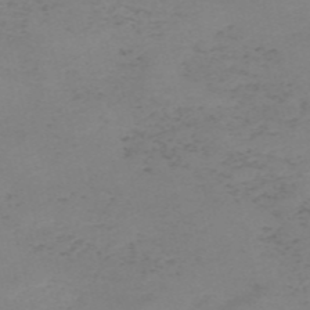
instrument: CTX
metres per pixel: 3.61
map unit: HNb
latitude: -55.6911
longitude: -46.8002
